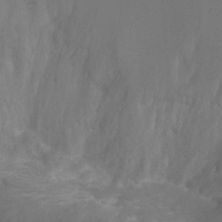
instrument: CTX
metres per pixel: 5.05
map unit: Ht
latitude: 1.8583
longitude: -24.8569
